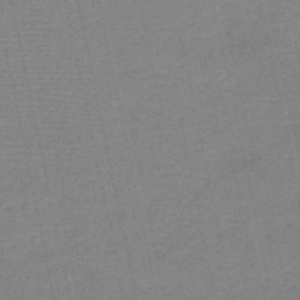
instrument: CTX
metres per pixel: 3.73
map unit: HNb
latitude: -48.2929
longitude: -41.4048
